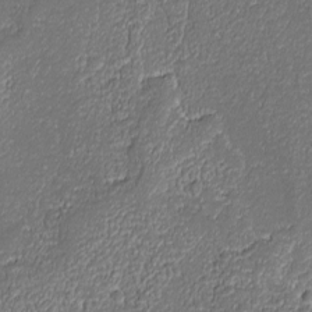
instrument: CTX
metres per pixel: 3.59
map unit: Ave
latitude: -8.8030
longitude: -116.2712
